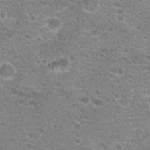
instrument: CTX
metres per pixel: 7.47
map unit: Hto
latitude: 21.1214
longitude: -41.1403
